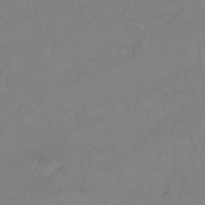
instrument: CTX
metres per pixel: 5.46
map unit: Nhu
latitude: 23.0458
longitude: -63.5182
